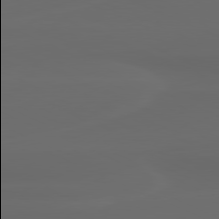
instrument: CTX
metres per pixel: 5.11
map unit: lApd
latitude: 80.3089
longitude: -117.9906
